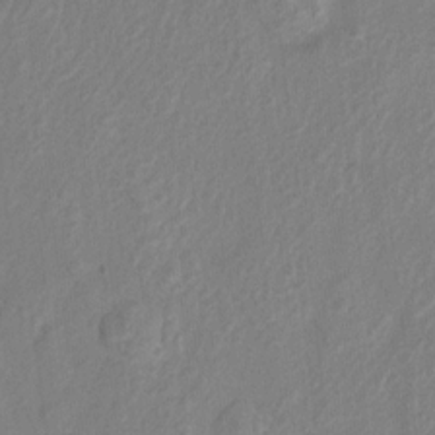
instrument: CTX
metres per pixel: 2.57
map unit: Hto
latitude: 6.2145
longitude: -31.7261
